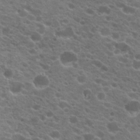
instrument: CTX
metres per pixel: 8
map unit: Hto
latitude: 20.3656
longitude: -36.4412
